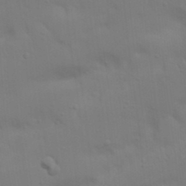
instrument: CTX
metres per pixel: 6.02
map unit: Nhu
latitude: 21.4049
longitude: -73.1970
